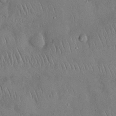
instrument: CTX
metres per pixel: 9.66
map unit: Nhu
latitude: 27.5938
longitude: -68.8380
